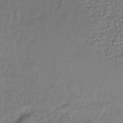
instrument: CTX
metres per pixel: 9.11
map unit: lHb
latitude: -35.7289
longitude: 63.5021
